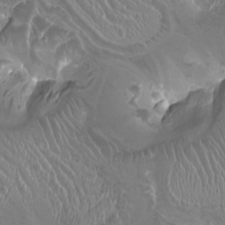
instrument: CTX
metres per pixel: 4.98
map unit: Nhu
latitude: -7.7099
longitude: -93.7071
